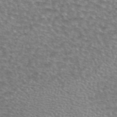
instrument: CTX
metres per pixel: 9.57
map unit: eAb
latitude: 44.8002
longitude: 106.3873
